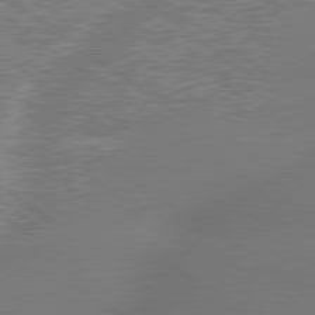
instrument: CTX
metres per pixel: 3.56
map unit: lApd
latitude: 79.5938
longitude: -144.2522
